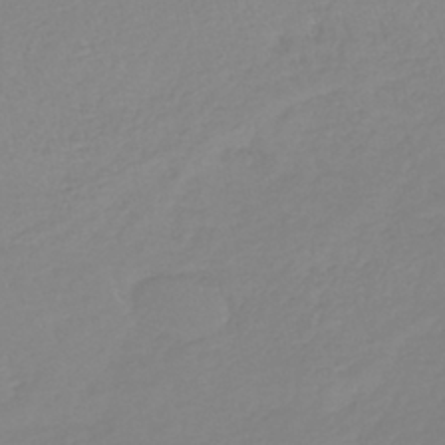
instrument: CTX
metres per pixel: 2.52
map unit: lHb
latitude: -40.7841
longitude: 68.1416
